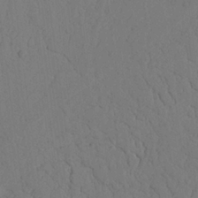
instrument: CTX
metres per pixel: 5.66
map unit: Nhu
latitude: 22.4979
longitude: -74.0822
